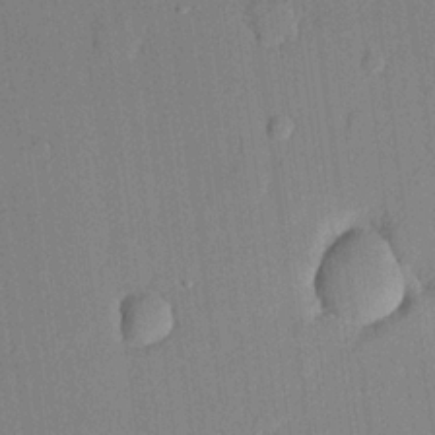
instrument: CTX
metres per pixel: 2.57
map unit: lHvf
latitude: 21.2915
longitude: 144.4440
